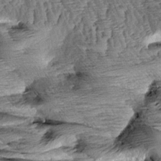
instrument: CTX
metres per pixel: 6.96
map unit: Aa
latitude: 8.1389
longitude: -133.0458
